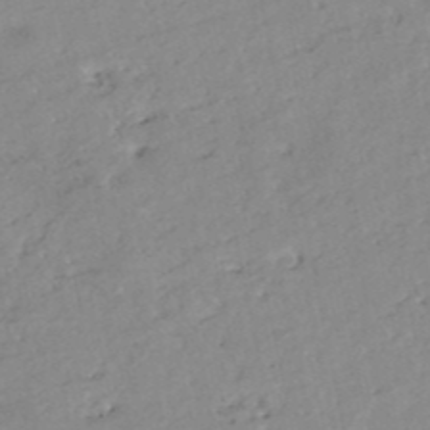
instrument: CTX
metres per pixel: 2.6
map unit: eHh
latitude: -52.0283
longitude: -24.3656
